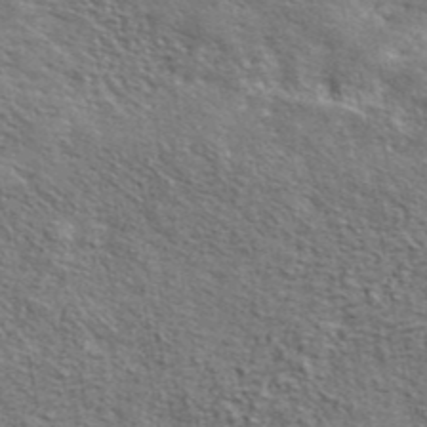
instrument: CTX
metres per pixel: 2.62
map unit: lHvf
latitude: 42.7246
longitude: -87.9906
